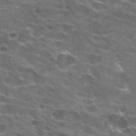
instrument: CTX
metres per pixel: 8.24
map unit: Hto
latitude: 22.1200
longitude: -42.3089
